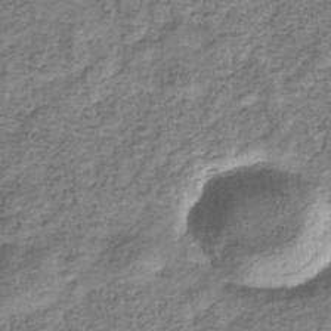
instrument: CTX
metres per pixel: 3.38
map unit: eHb
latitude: -34.4062
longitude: 76.1228
